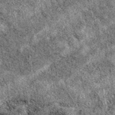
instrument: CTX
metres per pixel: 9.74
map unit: eAb
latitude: 39.3671
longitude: 110.8030
